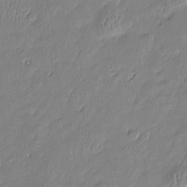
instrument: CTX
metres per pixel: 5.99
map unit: Htu
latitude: -6.2928
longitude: 176.5385
